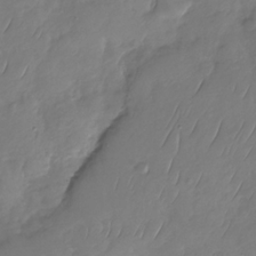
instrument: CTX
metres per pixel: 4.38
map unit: Nhu
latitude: -30.0472
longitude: -58.9136
